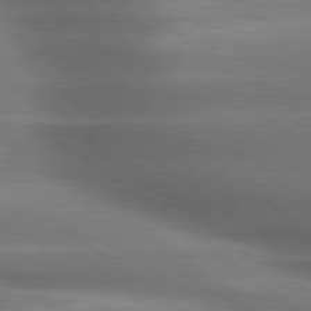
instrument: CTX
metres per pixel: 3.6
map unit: lApd
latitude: 79.5938
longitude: -118.4412
